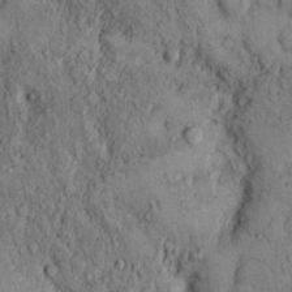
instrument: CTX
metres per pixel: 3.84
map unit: Hto
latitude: 11.4238
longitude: -59.7828
